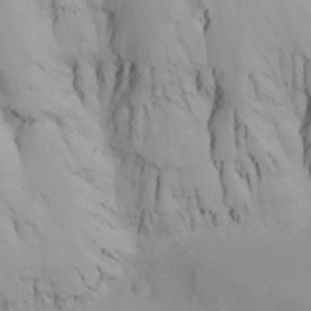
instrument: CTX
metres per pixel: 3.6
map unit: Nhu
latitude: -5.1809
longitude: -80.4979
